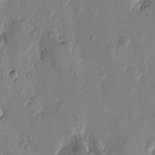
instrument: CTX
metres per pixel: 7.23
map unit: Htu
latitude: -1.7289
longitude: -177.6505
